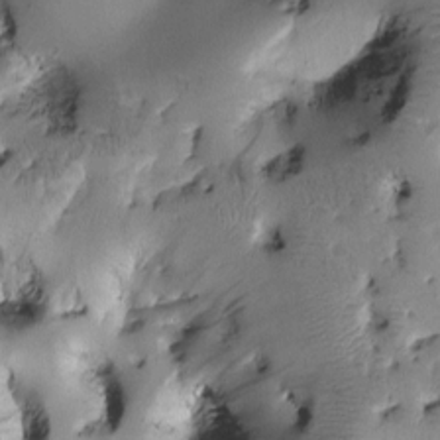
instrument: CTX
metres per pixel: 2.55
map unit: Htu
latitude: -0.5952
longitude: 170.9353
